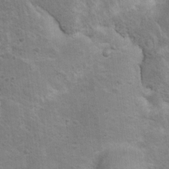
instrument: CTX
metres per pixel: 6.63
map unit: Nhu
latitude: 10.0633
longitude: -23.6127
